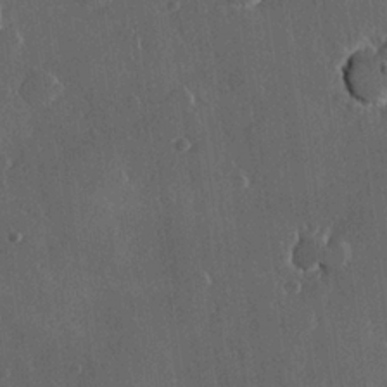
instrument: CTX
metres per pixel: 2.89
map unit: Hve
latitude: 22.7813
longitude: 148.0850
